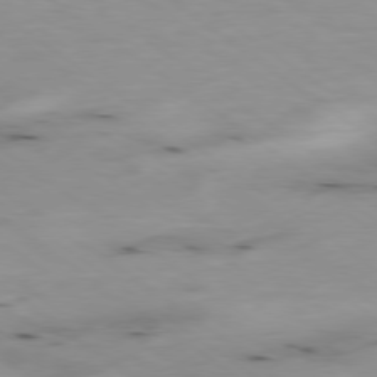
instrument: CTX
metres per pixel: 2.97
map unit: Ap
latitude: -78.9730
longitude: -72.8380
